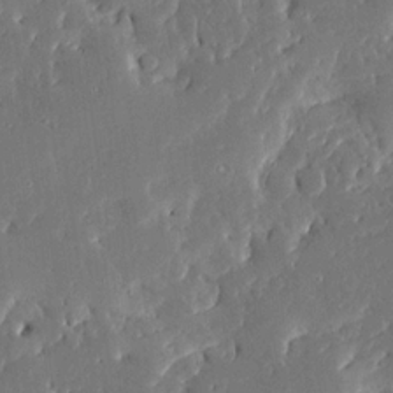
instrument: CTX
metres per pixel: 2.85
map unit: Ave
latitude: 16.7813
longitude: -140.2522
